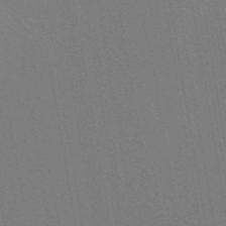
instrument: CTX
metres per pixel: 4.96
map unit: ANa
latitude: 44.4034
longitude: 27.7099
